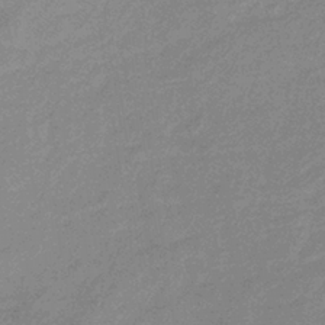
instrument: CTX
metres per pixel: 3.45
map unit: lHb
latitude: -34.4251
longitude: 69.2753
